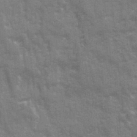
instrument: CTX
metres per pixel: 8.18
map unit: Ave
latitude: 20.6869
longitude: -133.3860
